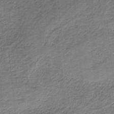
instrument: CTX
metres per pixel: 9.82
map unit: HNb
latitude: -35.3888
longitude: 57.6155
